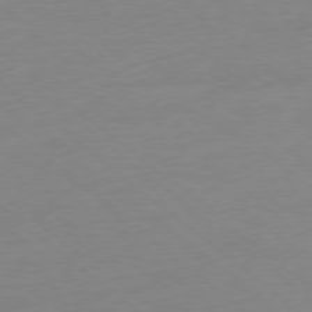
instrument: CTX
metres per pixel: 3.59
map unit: Ap
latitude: -78.2361
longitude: -76.4790
